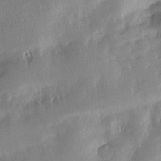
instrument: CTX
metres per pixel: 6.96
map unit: Nve
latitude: -8.6896
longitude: 173.0108
